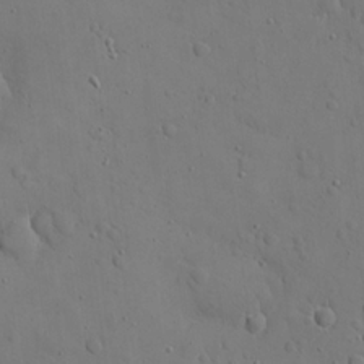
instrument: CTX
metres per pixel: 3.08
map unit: eHh
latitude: 21.5749
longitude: -62.9136
